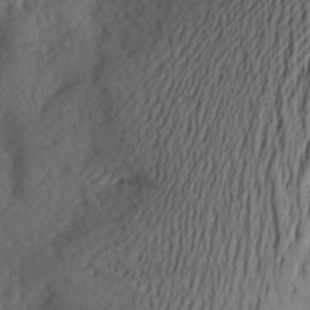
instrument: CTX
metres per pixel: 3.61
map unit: Aa
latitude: 26.1200
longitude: -146.2523
